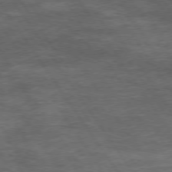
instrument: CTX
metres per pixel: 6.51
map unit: Hpe
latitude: 74.4790
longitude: -142.3656
